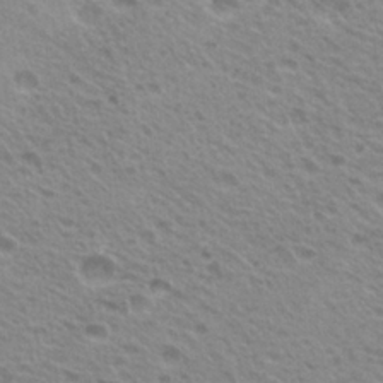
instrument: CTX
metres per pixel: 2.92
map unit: Hto
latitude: 23.0647
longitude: -31.3860
